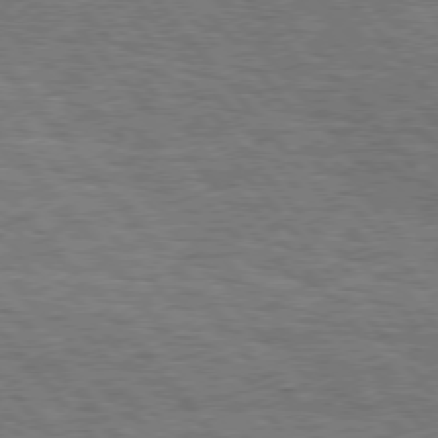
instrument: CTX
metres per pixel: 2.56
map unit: Hpe
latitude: 75.6316
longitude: -140.1955
